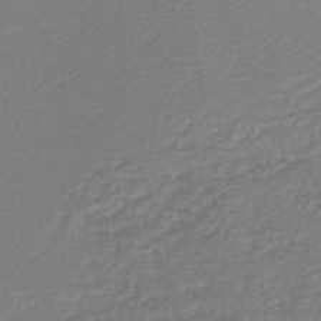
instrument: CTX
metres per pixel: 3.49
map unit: lHb
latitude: -45.7667
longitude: 60.2362
